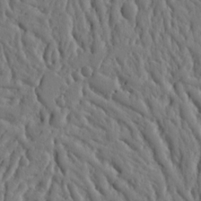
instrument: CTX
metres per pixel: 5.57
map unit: Ht
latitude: 10.3656
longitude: -76.8758
